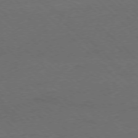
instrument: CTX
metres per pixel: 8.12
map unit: Ap
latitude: -77.9745
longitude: -69.1025
